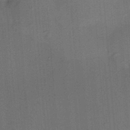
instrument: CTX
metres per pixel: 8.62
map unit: HNhu
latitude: 12.1956
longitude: 11.0298
